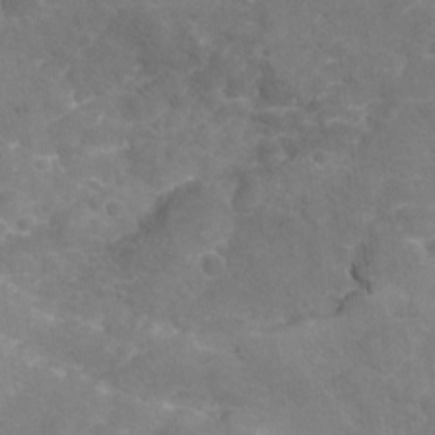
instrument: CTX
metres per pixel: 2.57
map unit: Nhu
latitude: -18.5763
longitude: -56.9324
